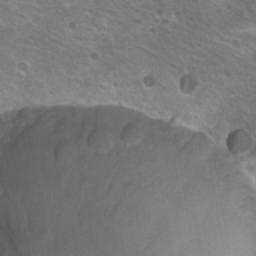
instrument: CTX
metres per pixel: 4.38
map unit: Hto
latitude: 20.3090
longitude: -32.3278
